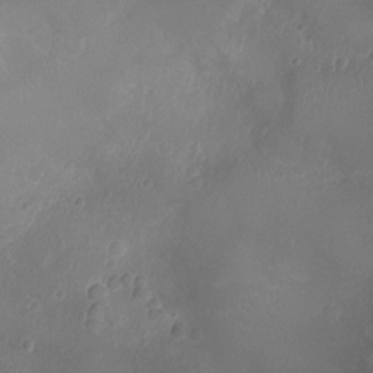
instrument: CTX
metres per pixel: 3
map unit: Ht
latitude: -7.7288
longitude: -19.2348
